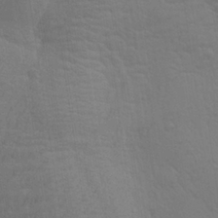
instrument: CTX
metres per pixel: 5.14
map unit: Aa
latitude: 27.6505
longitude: -139.2348
